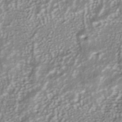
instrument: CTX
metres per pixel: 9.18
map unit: ANa
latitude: -40.4818
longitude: 102.6519
